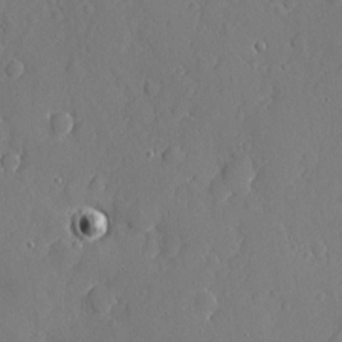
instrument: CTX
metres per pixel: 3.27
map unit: eHh
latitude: 5.4048
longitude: -75.2537
